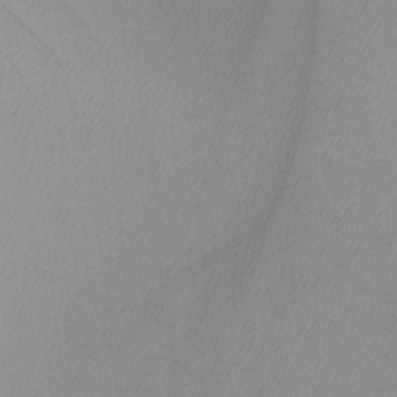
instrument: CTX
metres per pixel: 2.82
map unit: Nhu
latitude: -7.1242
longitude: -94.4601
